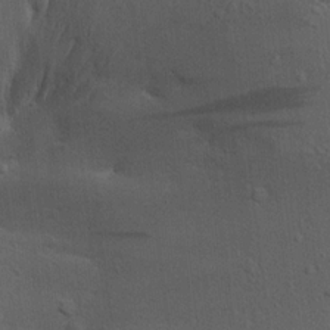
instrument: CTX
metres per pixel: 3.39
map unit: Ave
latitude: 18.2144
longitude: -140.8191
